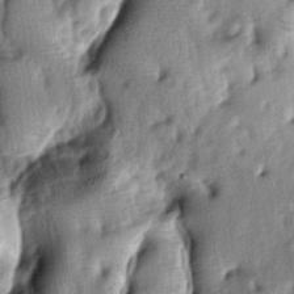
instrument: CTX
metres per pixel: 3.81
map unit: lAa
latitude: -5.0108
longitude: -124.6113
